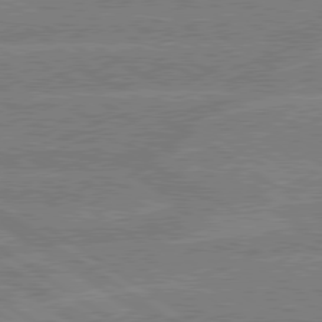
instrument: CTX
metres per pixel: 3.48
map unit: lApd
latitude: 79.2537
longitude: -132.9325
